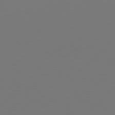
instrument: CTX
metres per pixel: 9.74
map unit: Hpe
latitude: 77.0647
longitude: -137.3104
